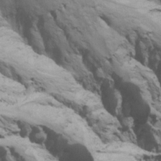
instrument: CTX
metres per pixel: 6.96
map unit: Ave
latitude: 22.1389
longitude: -137.4616
